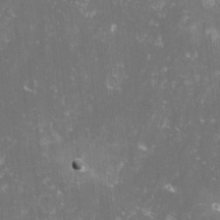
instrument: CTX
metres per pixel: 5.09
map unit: lHvf
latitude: -14.1228
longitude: -98.8380
